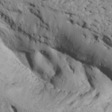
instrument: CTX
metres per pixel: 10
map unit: Htu
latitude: -6.5951
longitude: 154.0661
